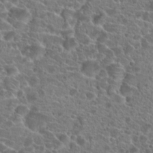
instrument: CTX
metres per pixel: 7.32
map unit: Hto
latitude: 19.9906
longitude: -40.7435
